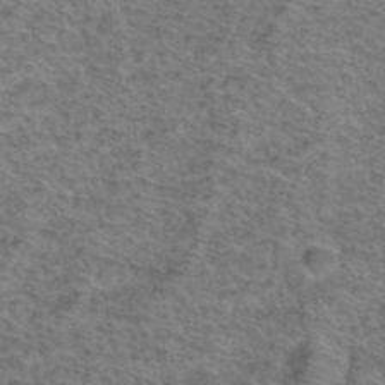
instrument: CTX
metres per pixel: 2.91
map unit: Hto
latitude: 38.1200
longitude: -45.6694
